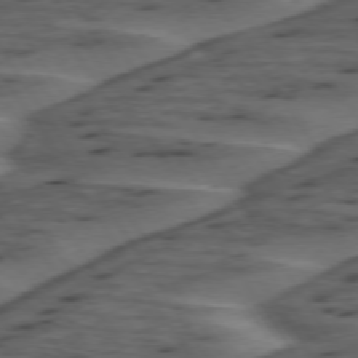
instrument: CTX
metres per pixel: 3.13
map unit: lApd
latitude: 75.2159
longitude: -69.8961
